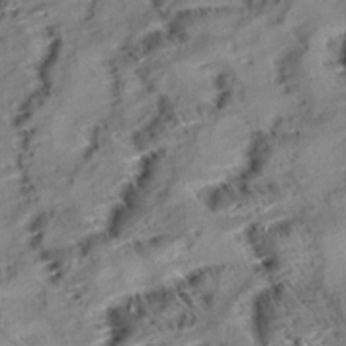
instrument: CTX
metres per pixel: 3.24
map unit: Aa
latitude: 9.9339
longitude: -140.7435
